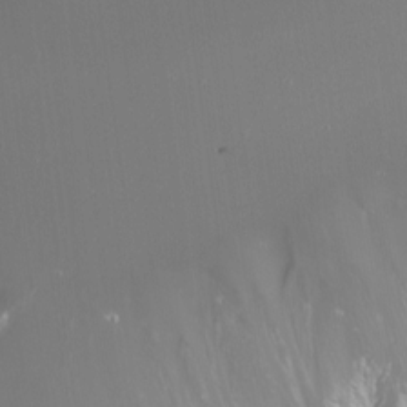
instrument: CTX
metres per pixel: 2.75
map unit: Nhu
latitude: -5.4643
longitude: -87.9150
